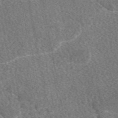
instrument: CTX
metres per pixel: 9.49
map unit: eAb
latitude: 49.1214
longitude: 117.0675
